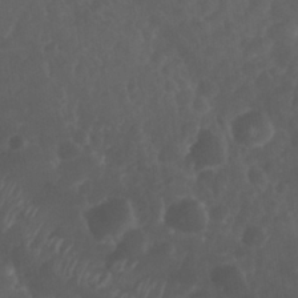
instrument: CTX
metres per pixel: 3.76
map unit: Nhu
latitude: 28.9702
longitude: -56.1766
